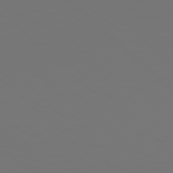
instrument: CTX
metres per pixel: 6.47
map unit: Hpe
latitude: 77.9339
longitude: -171.7827
